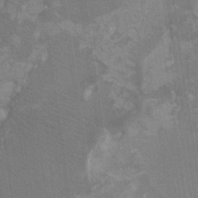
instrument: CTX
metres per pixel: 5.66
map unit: Ht
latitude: -0.2362
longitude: -17.5749
